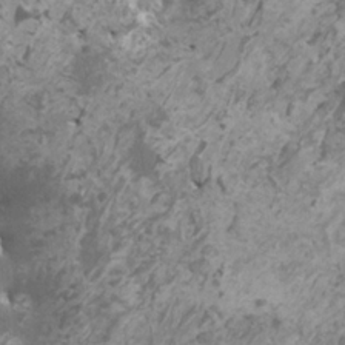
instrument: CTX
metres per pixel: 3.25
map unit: HNhu
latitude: 0.0255
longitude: 4.3306
